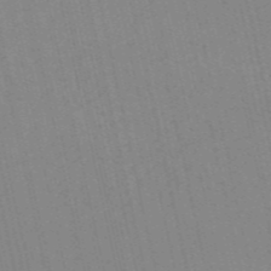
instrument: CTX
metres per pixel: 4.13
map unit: HNb
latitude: -54.8030
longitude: -41.3859
